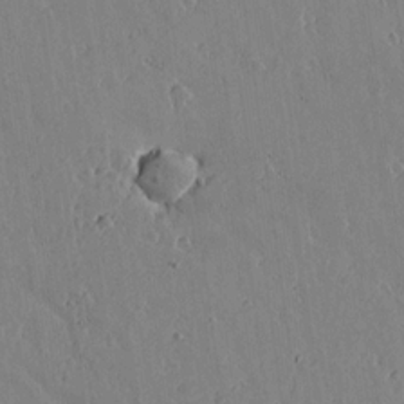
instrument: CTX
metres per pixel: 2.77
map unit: lAvf
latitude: 15.5372
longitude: -125.7449
